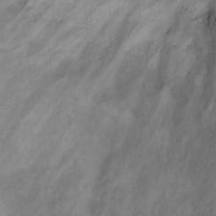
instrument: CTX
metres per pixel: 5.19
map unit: eHh
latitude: 10.5546
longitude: -62.8380
